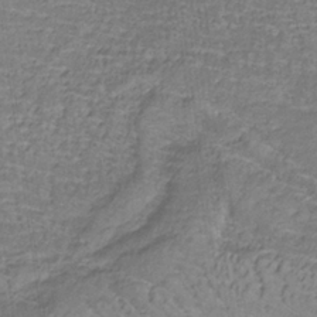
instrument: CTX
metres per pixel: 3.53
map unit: eHb
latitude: -33.1054
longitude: 67.7666
